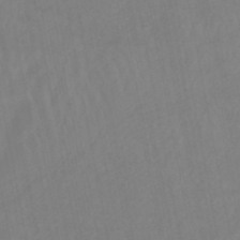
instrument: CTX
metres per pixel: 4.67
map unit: eHb
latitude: -49.6155
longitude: 84.6707
